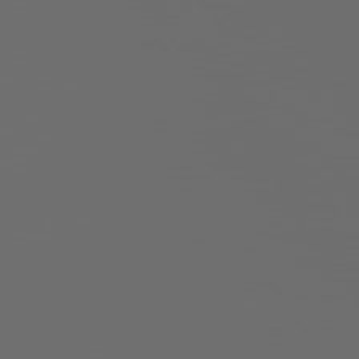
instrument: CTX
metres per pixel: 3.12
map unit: Hpe
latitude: 73.8395
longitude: -128.1578
